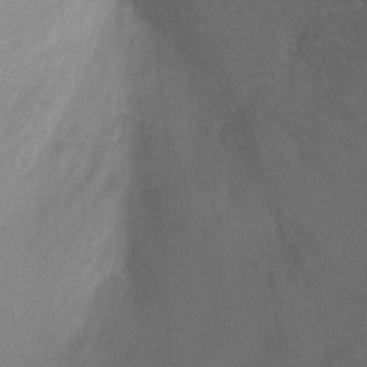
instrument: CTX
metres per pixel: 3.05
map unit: Ht
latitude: 1.6882
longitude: -25.9528
